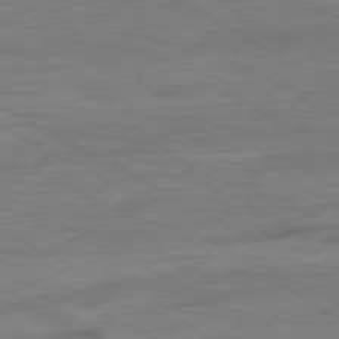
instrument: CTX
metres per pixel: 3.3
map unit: Ap
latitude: -80.0850
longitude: -83.6316
